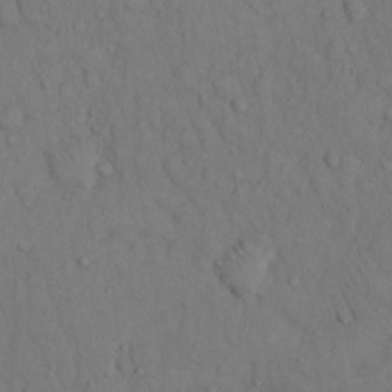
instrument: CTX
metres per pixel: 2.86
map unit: Hto
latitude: 13.1214
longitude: -61.5560
